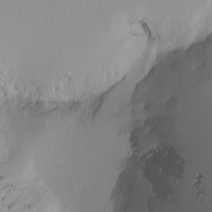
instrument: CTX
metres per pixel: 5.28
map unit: Nhu
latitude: -3.8611
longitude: -84.4601
